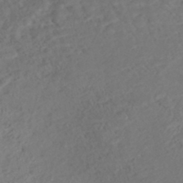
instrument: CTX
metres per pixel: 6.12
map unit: Nhe
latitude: -47.5588
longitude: -172.4034
